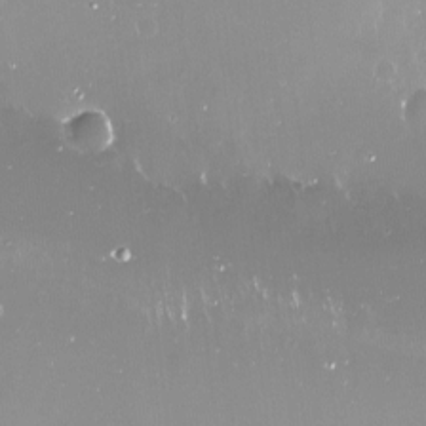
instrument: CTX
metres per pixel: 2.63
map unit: Nve
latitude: -18.0472
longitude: -60.1766
